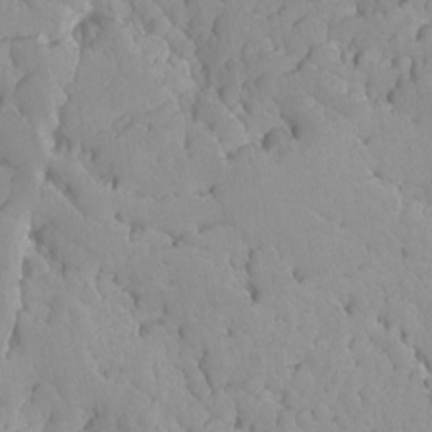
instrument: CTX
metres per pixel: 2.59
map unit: Ave
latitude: -8.5763
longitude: -116.8380
